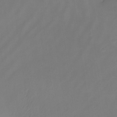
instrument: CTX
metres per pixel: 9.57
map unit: Nhe
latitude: -26.7463
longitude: -110.5546
